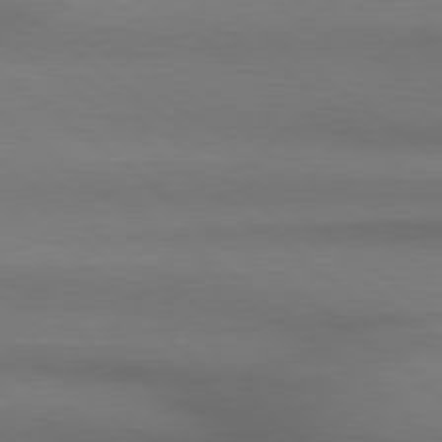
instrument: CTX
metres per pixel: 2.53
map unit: Hpe
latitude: 78.7435
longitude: -133.6505
